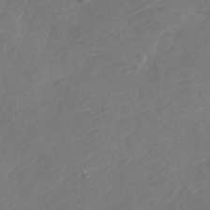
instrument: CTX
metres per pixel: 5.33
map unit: Nve
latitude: -17.4266
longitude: 106.8408
